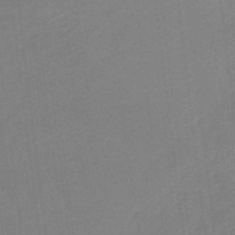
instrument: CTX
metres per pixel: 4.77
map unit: lHb
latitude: -49.5966
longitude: 81.2187
